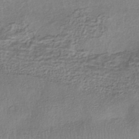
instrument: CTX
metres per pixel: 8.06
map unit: HNhu
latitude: -42.8596
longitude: 105.6344
